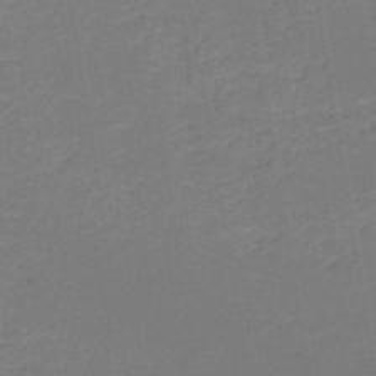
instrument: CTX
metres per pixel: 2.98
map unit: HNb
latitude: -50.6518
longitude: -48.6868
